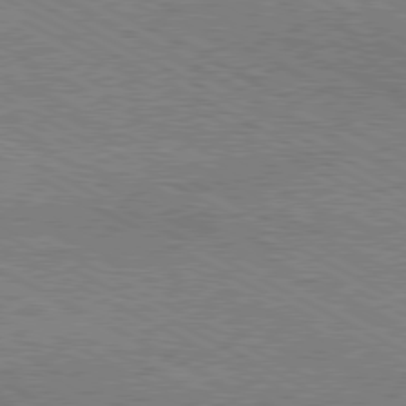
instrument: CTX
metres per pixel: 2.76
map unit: Hpe
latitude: -81.1053
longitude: 20.5195
